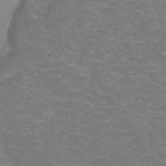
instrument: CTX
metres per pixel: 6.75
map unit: Hve
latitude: -30.7085
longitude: 95.4454
